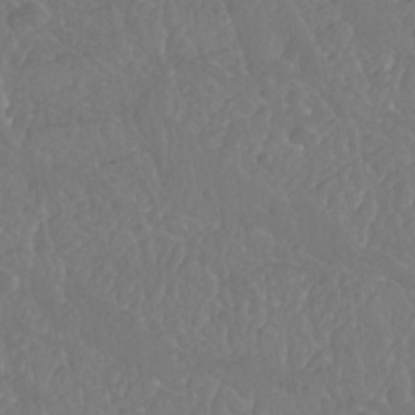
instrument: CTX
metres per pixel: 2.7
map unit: Nhu
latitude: 25.8205
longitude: -57.2914
